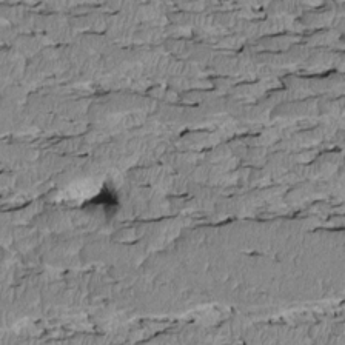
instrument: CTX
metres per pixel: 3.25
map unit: Htu
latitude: 2.3845
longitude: 149.1243
